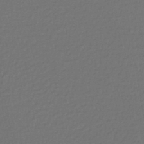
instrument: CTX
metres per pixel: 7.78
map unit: lHb
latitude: -42.8596
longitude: 72.7652
